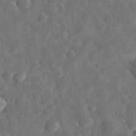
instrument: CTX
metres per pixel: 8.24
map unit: eHh
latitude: 33.9150
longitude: -69.0459
